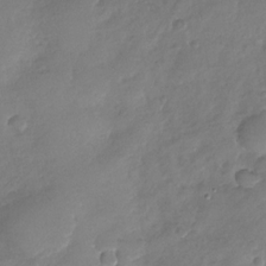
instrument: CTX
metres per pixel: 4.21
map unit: Nhu
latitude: -28.9542
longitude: -62.1578
